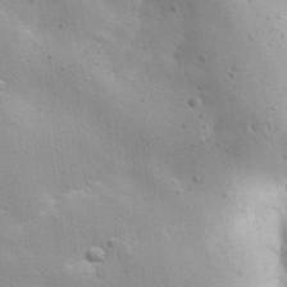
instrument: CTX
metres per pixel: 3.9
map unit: Aa
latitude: 33.7261
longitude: -142.8569
